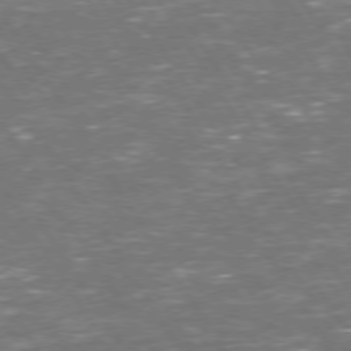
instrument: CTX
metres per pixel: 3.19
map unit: Hpe
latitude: 73.5372
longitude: -124.4601
